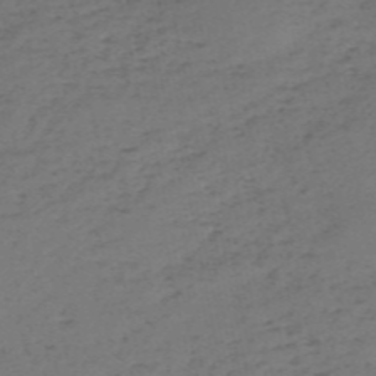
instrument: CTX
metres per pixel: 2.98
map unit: HNb
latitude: -55.9556
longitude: -44.1200
